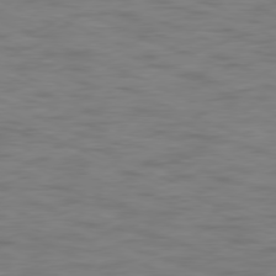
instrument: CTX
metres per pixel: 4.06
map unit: Ap
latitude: -78.2550
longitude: -73.8017
